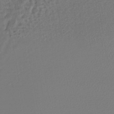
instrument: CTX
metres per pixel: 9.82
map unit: lHb
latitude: -38.4251
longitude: 63.1620
